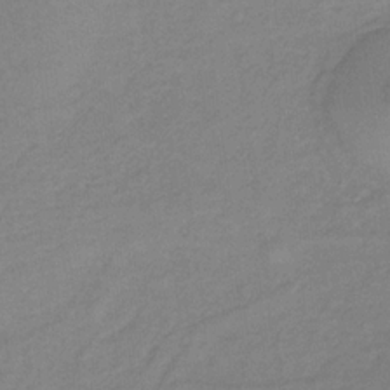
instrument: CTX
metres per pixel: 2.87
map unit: lHb
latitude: -32.5763
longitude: 64.4818
